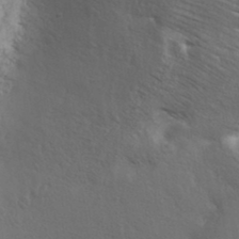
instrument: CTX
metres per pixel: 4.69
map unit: ANa
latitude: 36.2523
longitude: 13.2565
